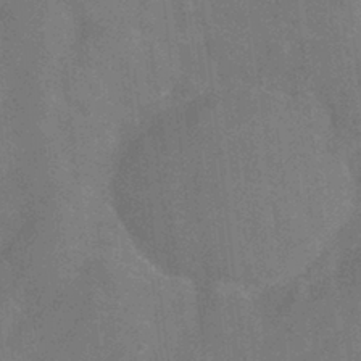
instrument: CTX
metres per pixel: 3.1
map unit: Hve
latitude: -31.6722
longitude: 95.4076
